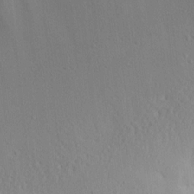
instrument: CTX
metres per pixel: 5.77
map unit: Aa
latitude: 12.8569
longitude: -142.1389
